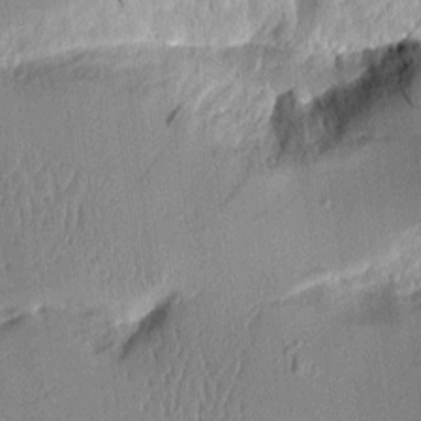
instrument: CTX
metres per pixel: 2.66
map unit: Aa
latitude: 11.0648
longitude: -128.1767
